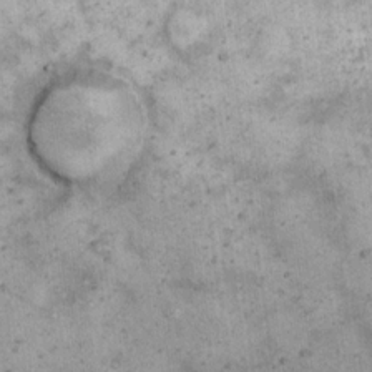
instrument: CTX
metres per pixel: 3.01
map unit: eHh
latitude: 15.6127
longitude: -62.9892
